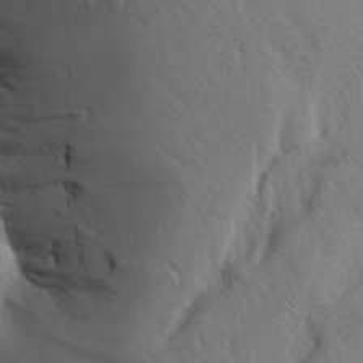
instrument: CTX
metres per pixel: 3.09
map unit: Aa
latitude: 25.3103
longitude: -148.1767
